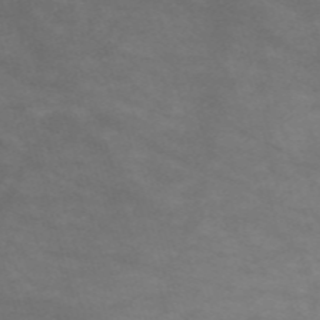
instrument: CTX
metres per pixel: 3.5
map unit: Nve
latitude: -59.3131
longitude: 59.1809
